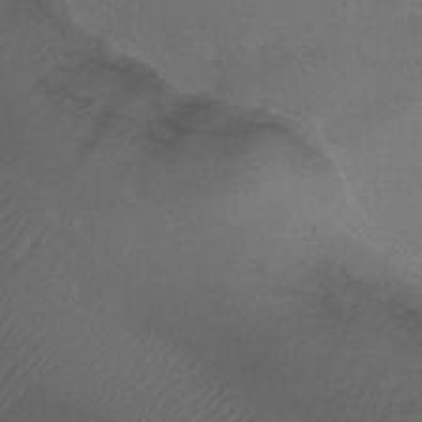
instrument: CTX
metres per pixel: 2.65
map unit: Ht
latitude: 0.1766
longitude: -37.8961
